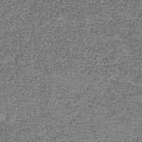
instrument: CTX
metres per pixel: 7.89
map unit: HNb
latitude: -35.0486
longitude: 52.8785
